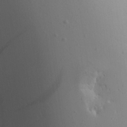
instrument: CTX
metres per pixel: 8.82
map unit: Aa
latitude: 15.2159
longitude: -142.9325
